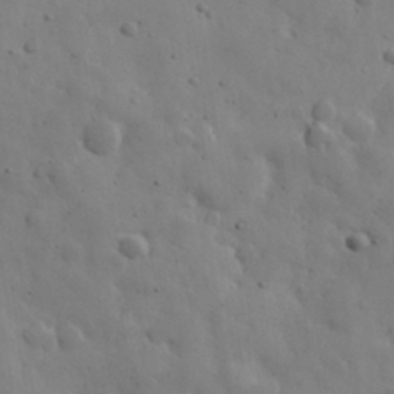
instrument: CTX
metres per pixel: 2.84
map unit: eHh
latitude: 31.6505
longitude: -72.8569
